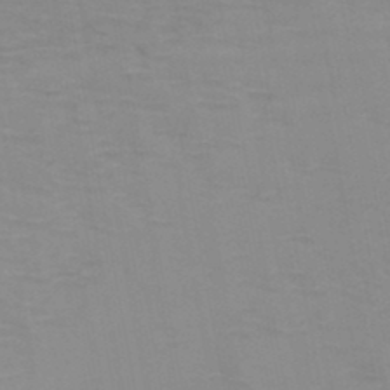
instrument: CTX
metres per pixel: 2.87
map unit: HNb
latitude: -46.8597
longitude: -47.6127
